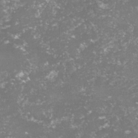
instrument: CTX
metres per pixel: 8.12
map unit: lHvf
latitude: -15.6155
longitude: -98.7624
